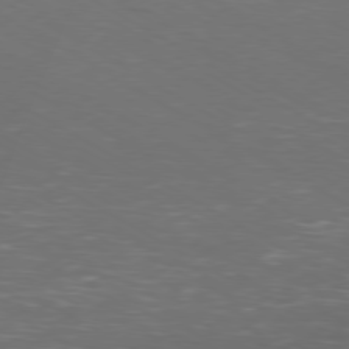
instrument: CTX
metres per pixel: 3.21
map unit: Ap
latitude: -79.9178
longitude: -70.8569
